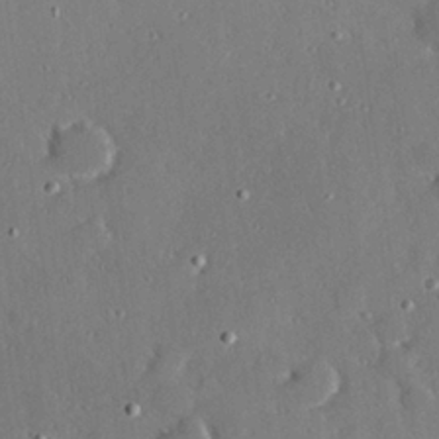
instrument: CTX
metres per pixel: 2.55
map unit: Hve
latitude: 26.5924
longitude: -93.3481
